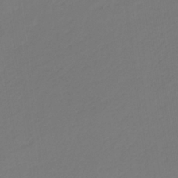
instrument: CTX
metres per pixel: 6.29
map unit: eHb
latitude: -30.3306
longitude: 64.5385
